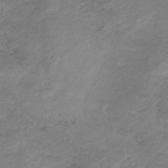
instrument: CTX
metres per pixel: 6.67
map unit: HNb
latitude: -32.7086
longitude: 60.4440
